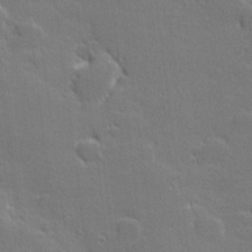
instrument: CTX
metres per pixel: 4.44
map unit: lHvf
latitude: 26.7813
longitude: 142.4062
